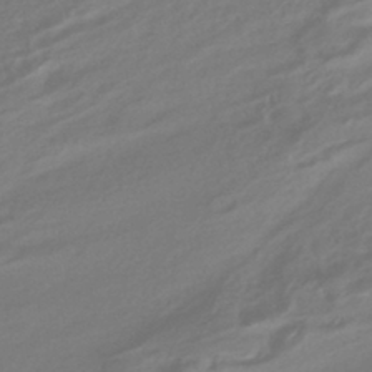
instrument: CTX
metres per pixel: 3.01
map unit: HNhu
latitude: -41.7855
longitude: 91.9556
